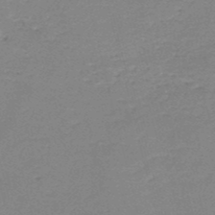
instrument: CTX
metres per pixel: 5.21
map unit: HNb
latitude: -49.4644
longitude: -42.3278
